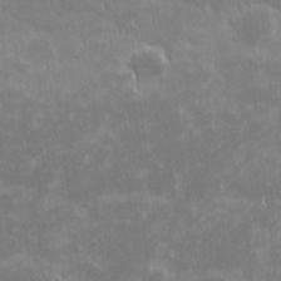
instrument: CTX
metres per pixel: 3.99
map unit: eHh
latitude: -1.3132
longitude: -85.0836
